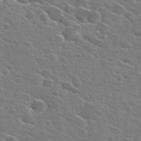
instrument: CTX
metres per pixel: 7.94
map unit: Hto
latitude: 27.2348
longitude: -45.2915
